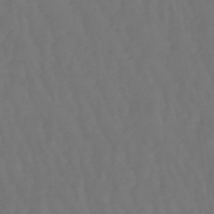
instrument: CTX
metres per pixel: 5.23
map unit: lHb
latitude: -47.6910
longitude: 79.1053
